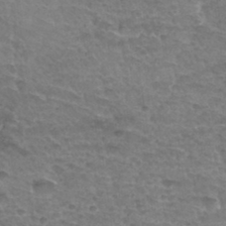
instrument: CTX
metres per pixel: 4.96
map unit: Hto
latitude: 34.2522
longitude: -44.8380
